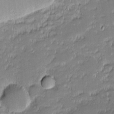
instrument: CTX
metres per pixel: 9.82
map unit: eHh
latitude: -2.3117
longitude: -82.3278
